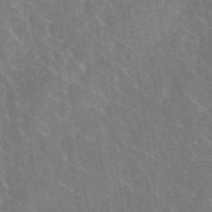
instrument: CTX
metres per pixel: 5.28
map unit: lHvf
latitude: 37.1970
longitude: -91.1970
